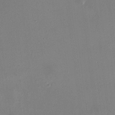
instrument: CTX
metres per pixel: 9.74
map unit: HNhu
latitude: 6.4979
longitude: 7.9745
